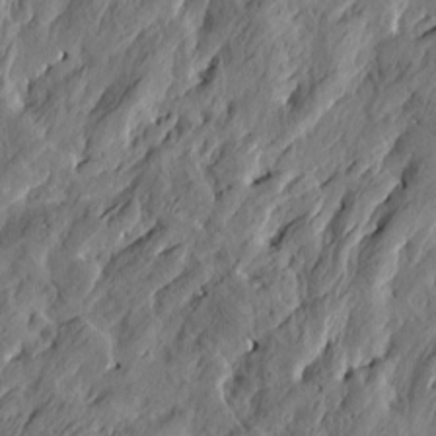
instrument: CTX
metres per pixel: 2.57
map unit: Htu
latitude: -2.9541
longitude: -178.3657
